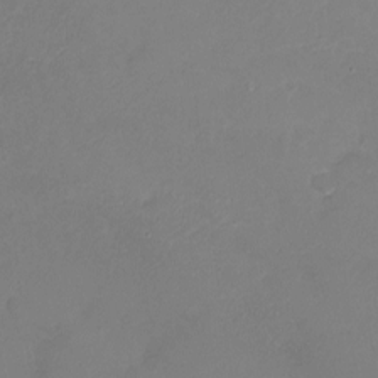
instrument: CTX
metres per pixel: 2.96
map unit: Nhu
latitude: -13.5588
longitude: -69.5182
